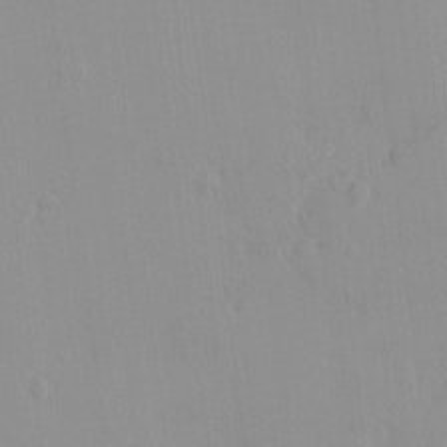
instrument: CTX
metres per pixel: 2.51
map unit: HNhu
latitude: 6.0255
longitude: 2.4251
